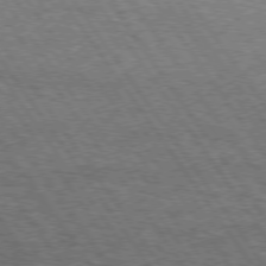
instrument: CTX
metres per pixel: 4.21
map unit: Hpe
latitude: 74.5546
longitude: -151.7638
